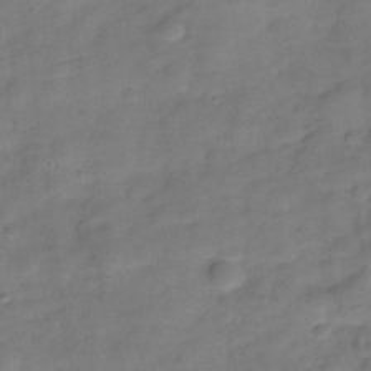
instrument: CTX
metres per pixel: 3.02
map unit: Hve
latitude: -29.9178
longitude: 92.9353
